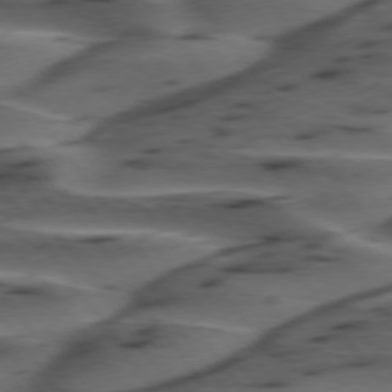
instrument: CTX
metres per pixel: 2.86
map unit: lApd
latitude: 75.1592
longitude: -70.2711
